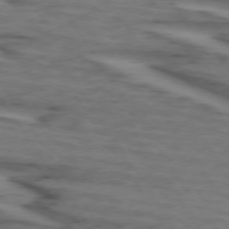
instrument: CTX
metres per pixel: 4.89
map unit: lApd
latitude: 73.6694
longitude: -71.2915
